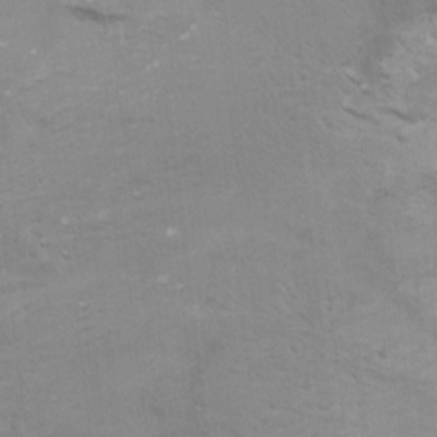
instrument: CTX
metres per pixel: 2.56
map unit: Ht
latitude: 5.3104
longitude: -29.2726
